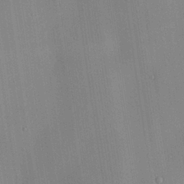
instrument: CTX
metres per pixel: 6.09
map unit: Ave
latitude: 23.5182
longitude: -136.1389
